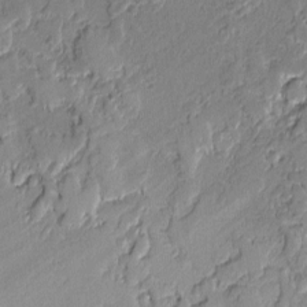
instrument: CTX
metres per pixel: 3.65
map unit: lAvf
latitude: -1.1054
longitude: -106.8191
